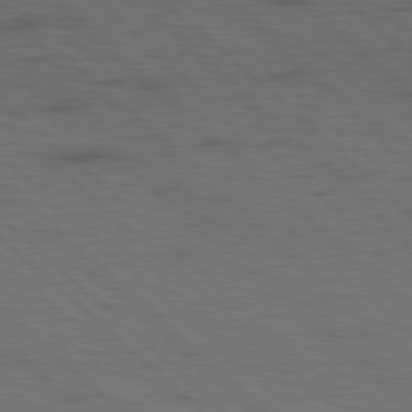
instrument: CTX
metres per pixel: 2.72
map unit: Hpe
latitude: 77.8394
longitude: -155.4993
